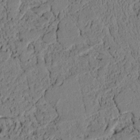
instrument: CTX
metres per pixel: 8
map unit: lAvf
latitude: 5.0836
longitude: 167.9745
